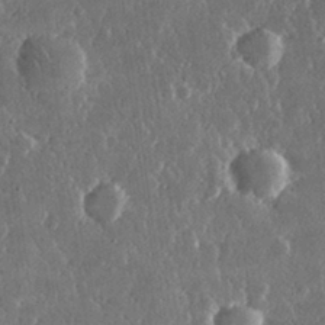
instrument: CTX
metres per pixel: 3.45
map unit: lHvf
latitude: 31.5560
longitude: -91.5182
